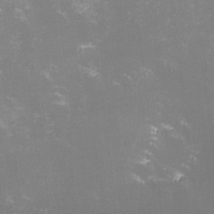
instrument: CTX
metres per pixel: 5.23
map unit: lHvf
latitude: -13.6344
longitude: -100.1011
